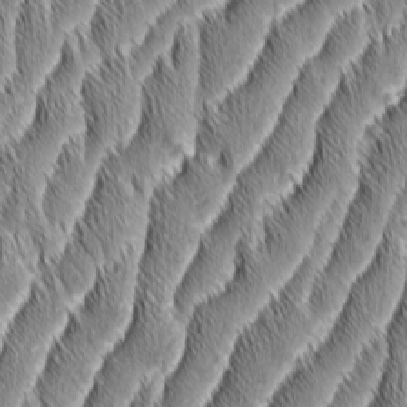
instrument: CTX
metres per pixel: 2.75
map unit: Aa
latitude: 6.1578
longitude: -130.1389
